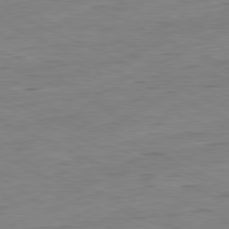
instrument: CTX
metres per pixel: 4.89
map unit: Ap
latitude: -80.9353
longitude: -81.8583
